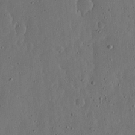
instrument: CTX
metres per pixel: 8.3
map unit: lHvf
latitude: 19.3670
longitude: -114.8568
